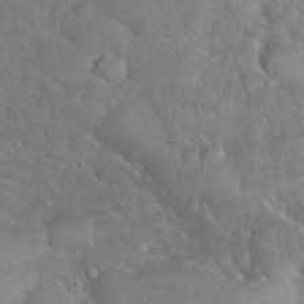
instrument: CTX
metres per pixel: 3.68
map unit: eHh
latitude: 36.5924
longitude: -64.2522
